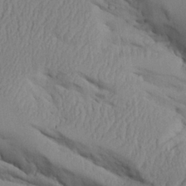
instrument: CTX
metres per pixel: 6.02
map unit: Aa
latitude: 26.4790
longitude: -129.3859
